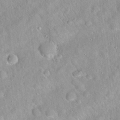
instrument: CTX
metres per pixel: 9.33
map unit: Hto
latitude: 20.7435
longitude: -52.7058
